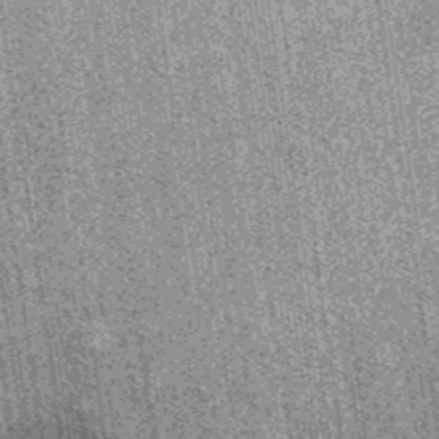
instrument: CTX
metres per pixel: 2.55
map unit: eAb
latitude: 37.8016
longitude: 107.8233
